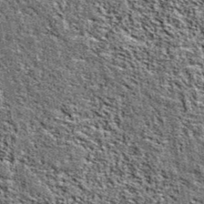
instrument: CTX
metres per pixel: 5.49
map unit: eAb
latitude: 38.4601
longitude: 105.5399
